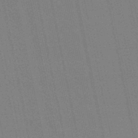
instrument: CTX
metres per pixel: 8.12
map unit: lHb
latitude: -47.3698
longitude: 78.2928
